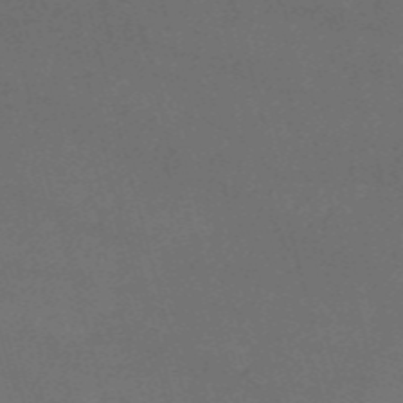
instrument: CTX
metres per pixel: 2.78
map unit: HNb
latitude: -54.7463
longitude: -36.7058
